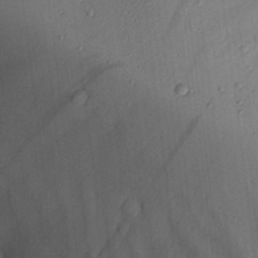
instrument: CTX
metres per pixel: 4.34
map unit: Aa
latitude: 26.2334
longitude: -136.3656
